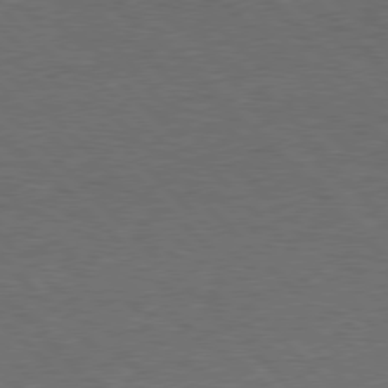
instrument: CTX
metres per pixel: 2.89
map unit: Hpe
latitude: 77.3481
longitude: -152.5546
